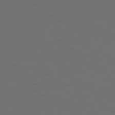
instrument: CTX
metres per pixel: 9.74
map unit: Hpe
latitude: 73.8584
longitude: -126.1011
